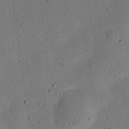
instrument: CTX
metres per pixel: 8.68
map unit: eHh
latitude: 24.3656
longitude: -69.2348
